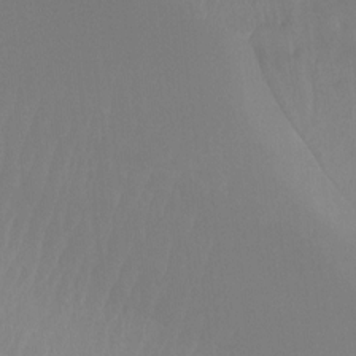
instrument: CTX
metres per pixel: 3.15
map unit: Ht
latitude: -15.5588
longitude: -46.2334
